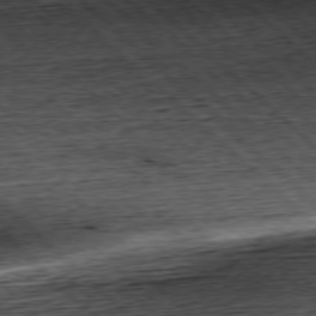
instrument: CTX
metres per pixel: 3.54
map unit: Hpe
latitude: -77.5399
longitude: 14.1606
